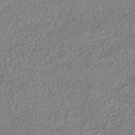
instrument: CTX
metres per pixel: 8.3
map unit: HNhu
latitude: -47.2187
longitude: 102.7085
